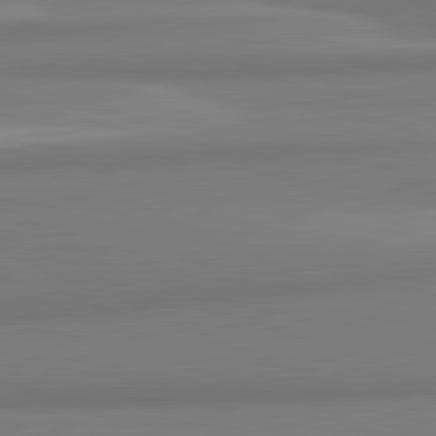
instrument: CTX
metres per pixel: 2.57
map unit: lApd
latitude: 82.1199
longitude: 172.3306
